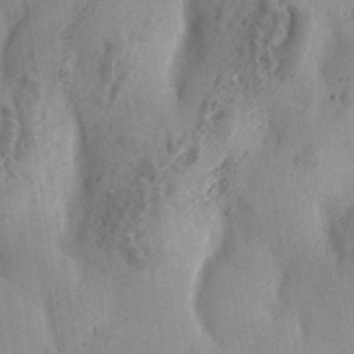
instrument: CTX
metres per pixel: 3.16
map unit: eHh
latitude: 34.4034
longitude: -133.9528
